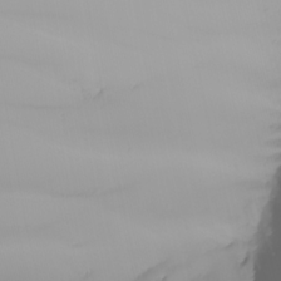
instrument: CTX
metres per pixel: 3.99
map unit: Nhu
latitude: -5.6155
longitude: -92.2711
